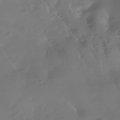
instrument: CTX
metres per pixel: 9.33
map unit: Nhu
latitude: -28.6707
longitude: -79.5182
